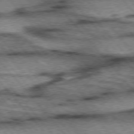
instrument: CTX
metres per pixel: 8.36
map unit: lApd
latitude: 75.6316
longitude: -49.8205
